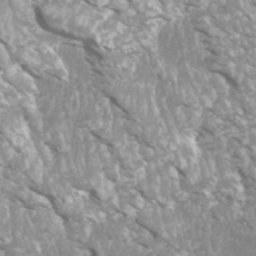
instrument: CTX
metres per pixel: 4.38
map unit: Htu
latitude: -8.5007
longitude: -75.3860
